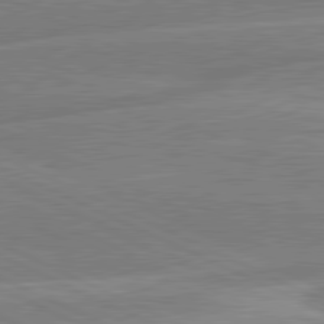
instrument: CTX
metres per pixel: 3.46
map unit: lApd
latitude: 80.9892
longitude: -126.0633
